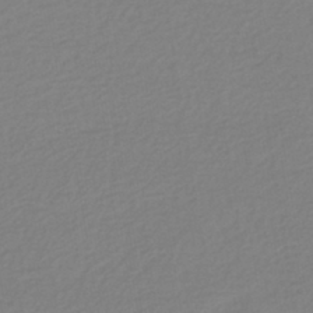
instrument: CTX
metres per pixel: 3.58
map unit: HNhu
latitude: -42.7463
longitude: 97.5399
